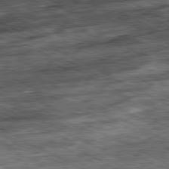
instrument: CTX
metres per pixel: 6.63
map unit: Ap
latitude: -81.1620
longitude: -89.3293
